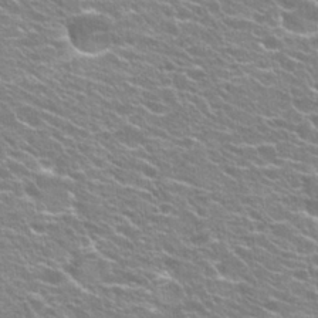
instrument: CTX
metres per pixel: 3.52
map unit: Hto
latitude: 25.4426
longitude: -30.1389
